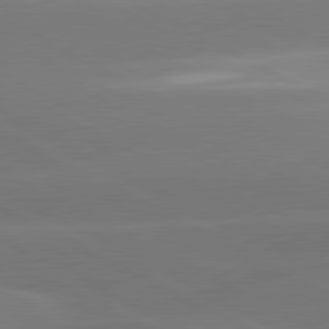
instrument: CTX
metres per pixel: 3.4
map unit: lApd
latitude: 80.8947
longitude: -147.5938
